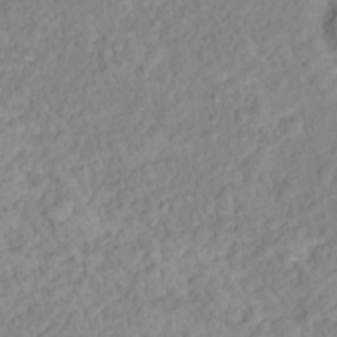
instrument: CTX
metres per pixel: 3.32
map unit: Nhu
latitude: 16.6868
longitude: -32.8191
